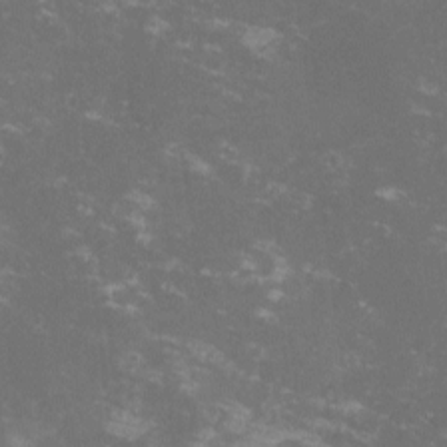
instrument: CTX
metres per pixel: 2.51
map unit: lHvf
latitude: -13.2754
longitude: -99.3670
